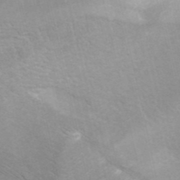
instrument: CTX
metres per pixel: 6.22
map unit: ANa
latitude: 41.9906
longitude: 15.2943
